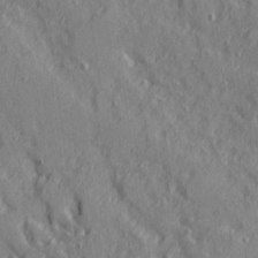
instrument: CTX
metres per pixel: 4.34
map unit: Ave
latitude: 10.5168
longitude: -101.9528
